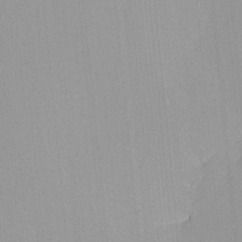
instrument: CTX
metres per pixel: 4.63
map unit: lHvf
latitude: -11.0298
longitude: -103.4804
